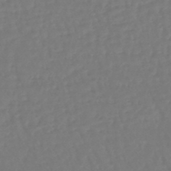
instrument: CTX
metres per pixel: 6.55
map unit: lHb
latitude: -46.8975
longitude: 61.7289
